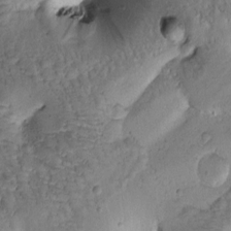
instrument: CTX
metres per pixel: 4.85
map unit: Htu
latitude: -1.3699
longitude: 170.9542
